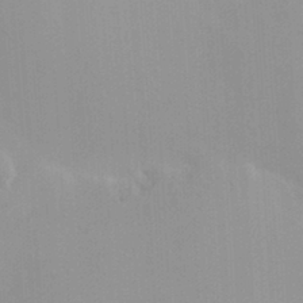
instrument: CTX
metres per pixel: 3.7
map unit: HNhu
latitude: 7.2915
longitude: -1.7638
